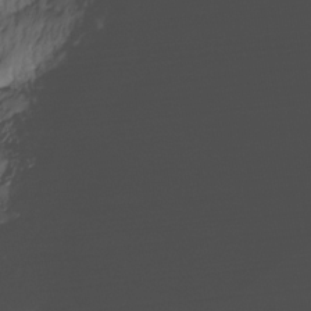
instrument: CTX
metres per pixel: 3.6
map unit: Nhe
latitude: -34.6518
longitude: -143.8961
